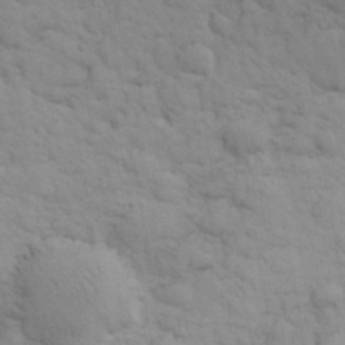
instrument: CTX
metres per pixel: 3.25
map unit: eHh
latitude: 32.0255
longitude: -67.2914
